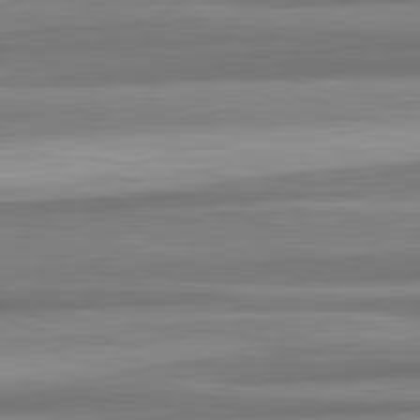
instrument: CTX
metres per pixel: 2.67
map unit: lApd
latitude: 82.6301
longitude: 178.7652
